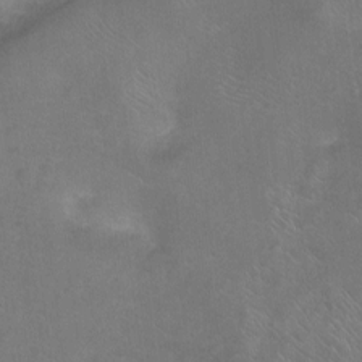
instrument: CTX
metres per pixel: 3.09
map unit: Ht
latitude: -9.4832
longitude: -36.5924
